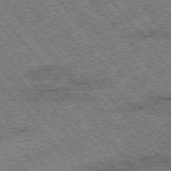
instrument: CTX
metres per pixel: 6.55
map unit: Hpe
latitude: -76.4251
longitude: -20.4223
